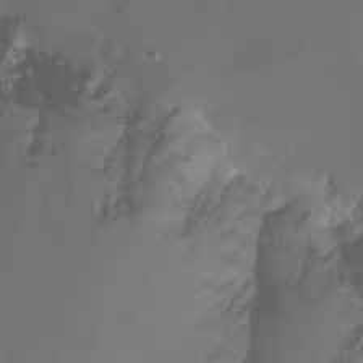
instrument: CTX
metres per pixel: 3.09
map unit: Nhu
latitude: -6.9163
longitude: -83.8961
